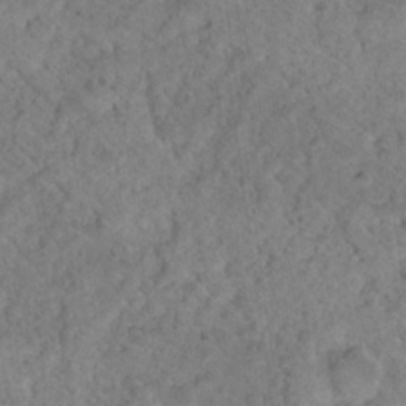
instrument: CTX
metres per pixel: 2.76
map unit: Nhu
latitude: 17.5560
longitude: -34.0633
